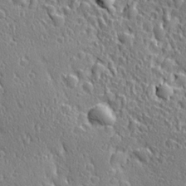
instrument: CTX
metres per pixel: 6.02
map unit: Ave
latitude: 21.4049
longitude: -136.3468
